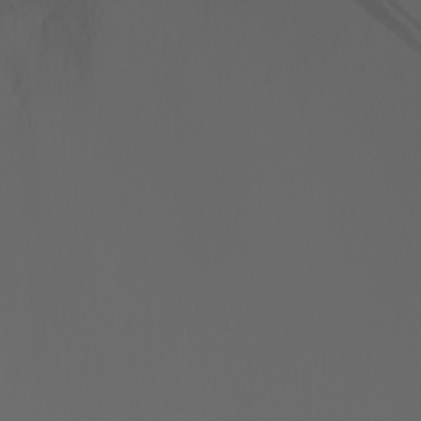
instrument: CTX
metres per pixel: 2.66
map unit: Nhu
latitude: -6.2172
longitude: -96.0444
